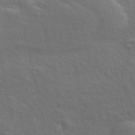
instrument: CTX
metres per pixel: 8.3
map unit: ANa
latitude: 49.4993
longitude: -82.3845
